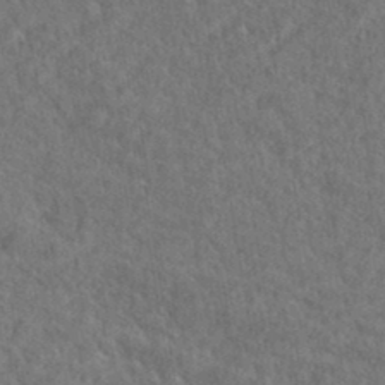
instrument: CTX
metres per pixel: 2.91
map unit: eHh
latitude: 37.4805
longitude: -137.8017
